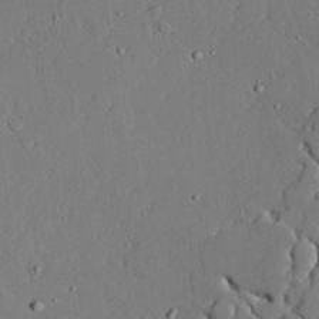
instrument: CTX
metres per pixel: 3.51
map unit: lAvf
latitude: 23.8961
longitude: -111.1592
